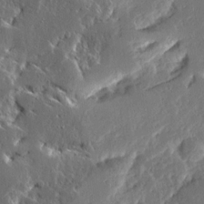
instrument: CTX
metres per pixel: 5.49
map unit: Ave
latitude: 14.9325
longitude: -138.2145
